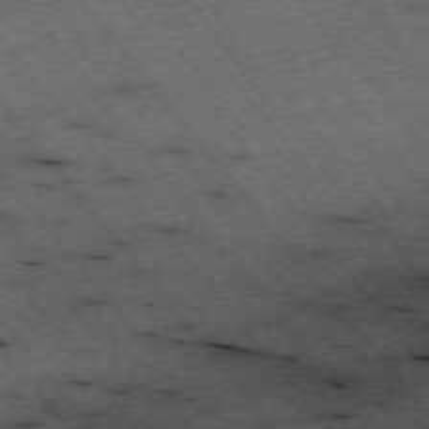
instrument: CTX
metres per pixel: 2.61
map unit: Hpe
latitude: -75.3132
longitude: 4.9919
